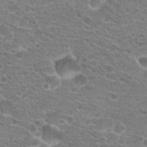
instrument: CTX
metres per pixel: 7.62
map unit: Hto
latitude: 21.2915
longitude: -41.1592
